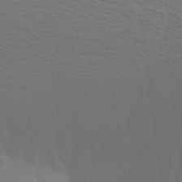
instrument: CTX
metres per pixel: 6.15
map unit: Aa
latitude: 22.5546
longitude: -145.2348
